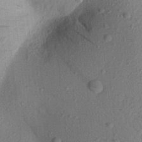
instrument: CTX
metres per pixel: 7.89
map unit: Aa
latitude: 21.2348
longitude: -147.7450
